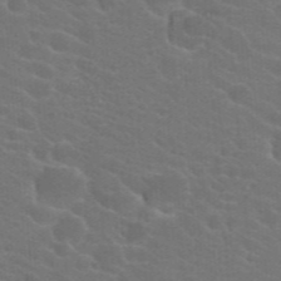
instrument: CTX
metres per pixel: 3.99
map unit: Hto
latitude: 23.4804
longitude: -36.3090
